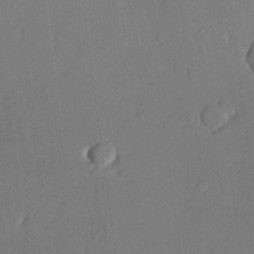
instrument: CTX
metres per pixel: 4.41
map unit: lHvf
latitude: 20.8947
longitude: 144.4629
